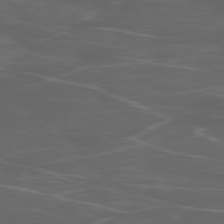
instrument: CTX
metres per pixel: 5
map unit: Ap
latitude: -79.0108
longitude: -75.4238
